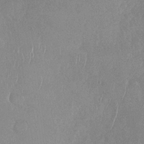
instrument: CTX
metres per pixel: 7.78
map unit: Nhu
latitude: -29.9556
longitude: -60.1955
